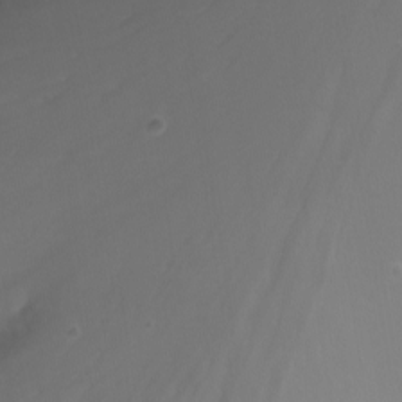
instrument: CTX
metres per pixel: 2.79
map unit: Nhu
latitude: -8.2739
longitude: -81.4804
